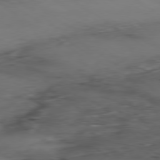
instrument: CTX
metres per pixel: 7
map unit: Ap
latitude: -79.4265
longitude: -58.2712
